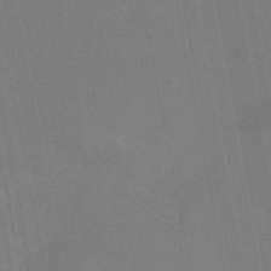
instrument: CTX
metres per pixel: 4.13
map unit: eAb
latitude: 46.1578
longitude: 121.7855
